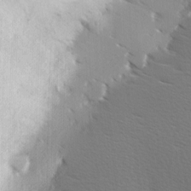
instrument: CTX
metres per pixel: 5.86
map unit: Hve
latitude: 2.0444
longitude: -123.4804
